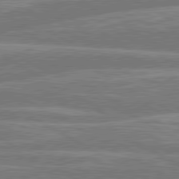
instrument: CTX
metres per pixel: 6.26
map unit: lApd
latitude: 80.6113
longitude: -131.4994
